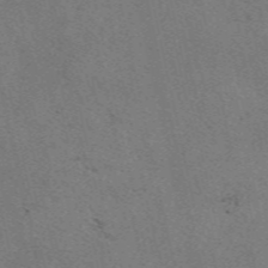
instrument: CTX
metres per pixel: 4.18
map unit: eAb
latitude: 50.8758
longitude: 107.8234
